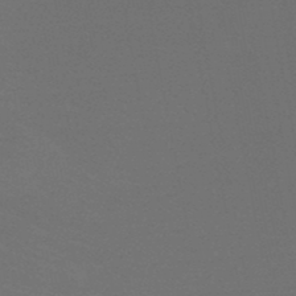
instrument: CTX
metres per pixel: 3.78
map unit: HNb
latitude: -48.4818
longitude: -49.7261
